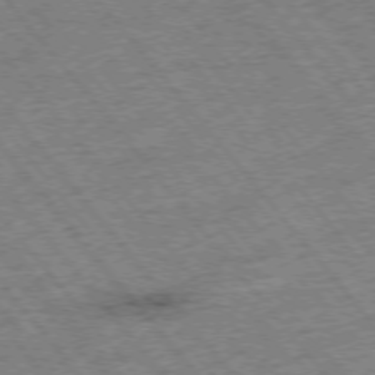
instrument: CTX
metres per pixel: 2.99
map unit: Hpe
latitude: -75.8801
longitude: -21.6694
